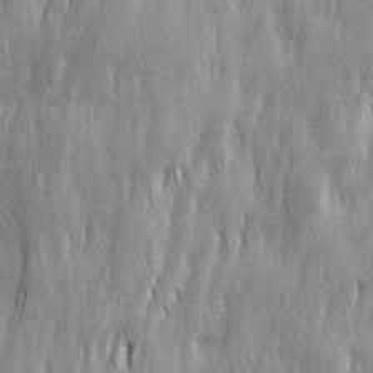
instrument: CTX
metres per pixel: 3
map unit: Ave
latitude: 15.1215
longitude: -135.5182
